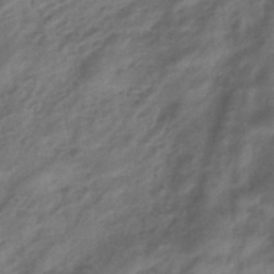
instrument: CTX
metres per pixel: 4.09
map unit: eHb
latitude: -43.6532
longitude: 85.3131
